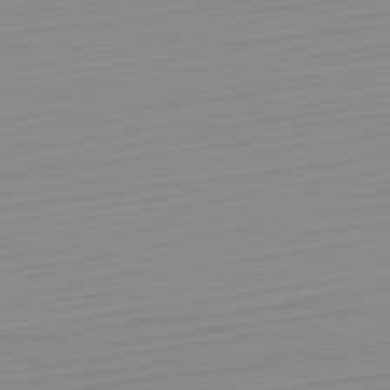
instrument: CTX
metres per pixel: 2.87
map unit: Hpe
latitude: -82.2739
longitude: 17.4833
